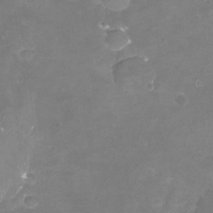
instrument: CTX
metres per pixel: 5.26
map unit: Nhu
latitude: -22.8975
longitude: -57.7638
